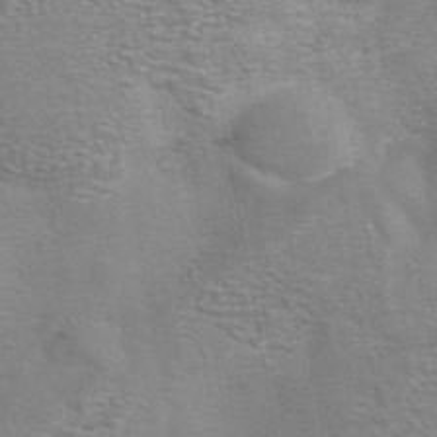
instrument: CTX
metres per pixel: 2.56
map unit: eAb
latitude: 42.2901
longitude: 106.2740
